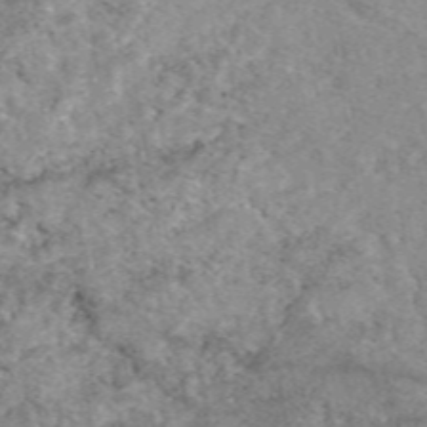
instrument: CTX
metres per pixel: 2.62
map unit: eAb
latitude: 48.0822
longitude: 111.1431
